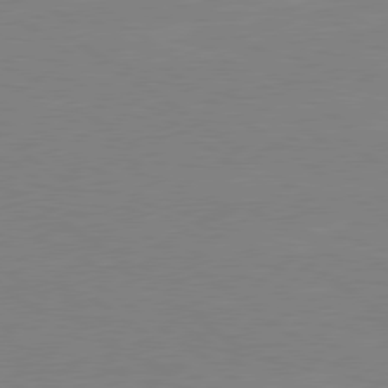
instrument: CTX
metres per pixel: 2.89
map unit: Hpe
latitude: 79.0837
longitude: -125.1592
